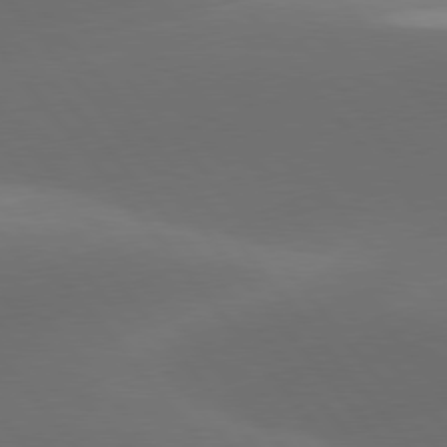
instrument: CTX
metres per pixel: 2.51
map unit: lApd
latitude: 78.1200
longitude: -52.7246
